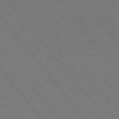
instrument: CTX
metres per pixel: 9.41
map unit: Hpe
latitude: 75.2915
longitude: -138.1011
